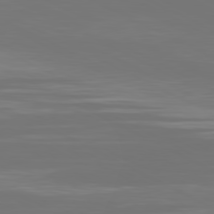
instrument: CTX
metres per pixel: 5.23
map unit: Ap
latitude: -81.1998
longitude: -59.3860
